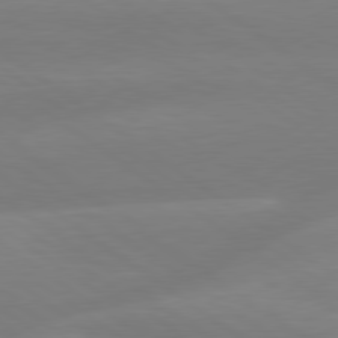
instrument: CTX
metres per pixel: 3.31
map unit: lApd
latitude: 79.4994
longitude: -148.9703
